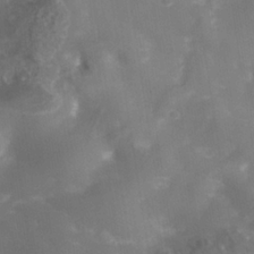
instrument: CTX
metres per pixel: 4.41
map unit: Nhe
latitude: -37.7666
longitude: -117.8772
